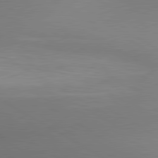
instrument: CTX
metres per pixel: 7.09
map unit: lApd
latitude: 80.5168
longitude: 134.3117
